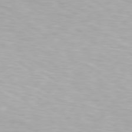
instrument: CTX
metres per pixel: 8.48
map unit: Hpe
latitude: 79.4616
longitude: -129.5749
